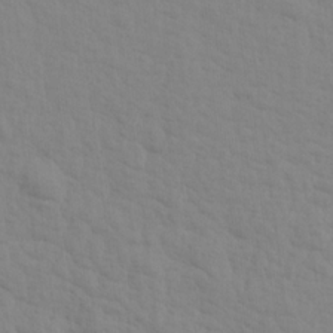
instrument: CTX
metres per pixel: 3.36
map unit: Aa
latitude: 16.3278
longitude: -143.4993
